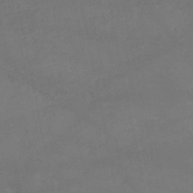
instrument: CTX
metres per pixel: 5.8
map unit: HNb
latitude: -50.7841
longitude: -40.3845
